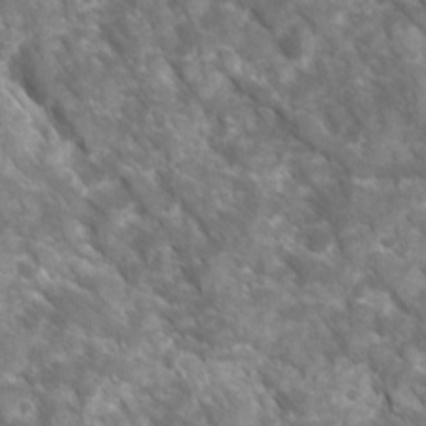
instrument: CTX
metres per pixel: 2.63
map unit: Ave
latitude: 16.7624
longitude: -131.4049
